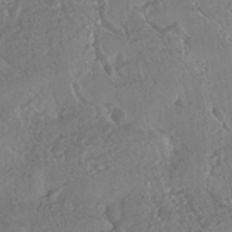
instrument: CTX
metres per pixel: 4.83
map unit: HNhu
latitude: -44.6896
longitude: 94.8974
